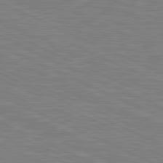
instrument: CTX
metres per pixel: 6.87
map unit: lApd
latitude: 81.1214
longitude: -170.7435
